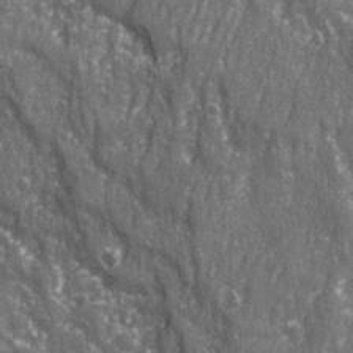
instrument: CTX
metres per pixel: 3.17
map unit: Ave
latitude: 22.8002
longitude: -133.4993
